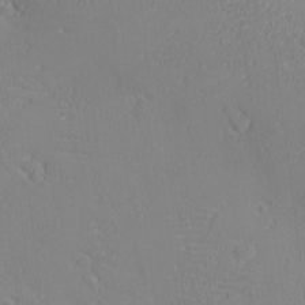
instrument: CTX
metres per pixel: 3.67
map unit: eHh
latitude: -3.6532
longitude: -80.6113
